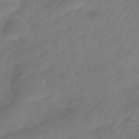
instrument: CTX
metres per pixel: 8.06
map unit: HNhu
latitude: -41.9178
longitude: 92.9731
